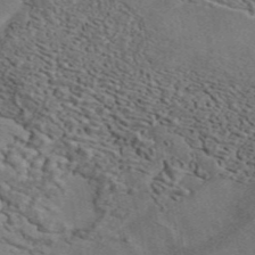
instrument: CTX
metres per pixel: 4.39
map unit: ANa
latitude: 45.1025
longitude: 39.4076
